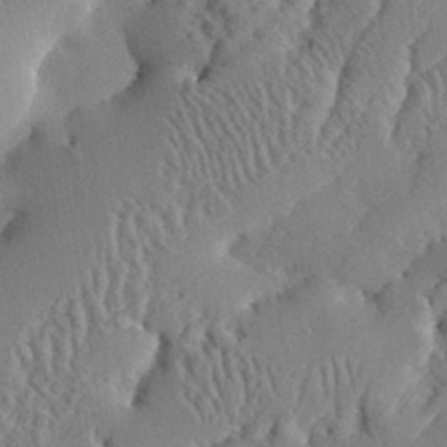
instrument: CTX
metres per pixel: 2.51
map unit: lHvf
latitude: 33.6694
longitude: -91.6883
